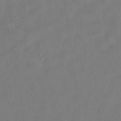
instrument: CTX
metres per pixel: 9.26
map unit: HNhu
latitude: 0.3656
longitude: -4.8380
